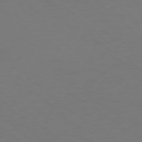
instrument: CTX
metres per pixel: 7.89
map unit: Ap
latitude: -76.2550
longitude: -78.7058
